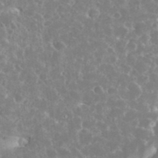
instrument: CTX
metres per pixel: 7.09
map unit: eHh
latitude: 34.6301
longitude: -62.5168
